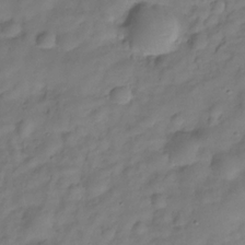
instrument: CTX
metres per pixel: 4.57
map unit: Hve
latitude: -29.3699
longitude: 94.2361
